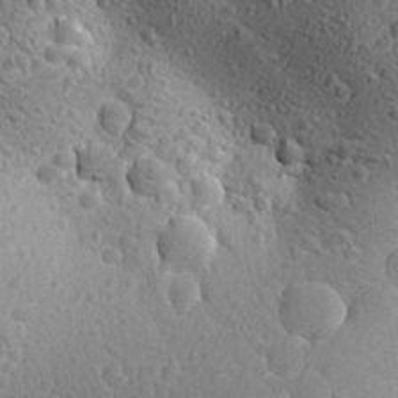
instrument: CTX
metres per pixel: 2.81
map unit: Aa
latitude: 27.6316
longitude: -142.6302
